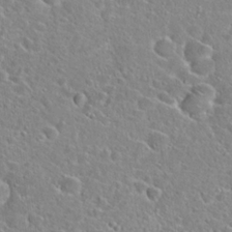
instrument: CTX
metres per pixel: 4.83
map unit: Hto
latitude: 24.0633
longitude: -46.4034
